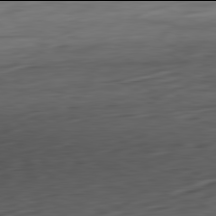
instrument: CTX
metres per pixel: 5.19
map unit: Ap
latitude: -82.0094
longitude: -77.5560
